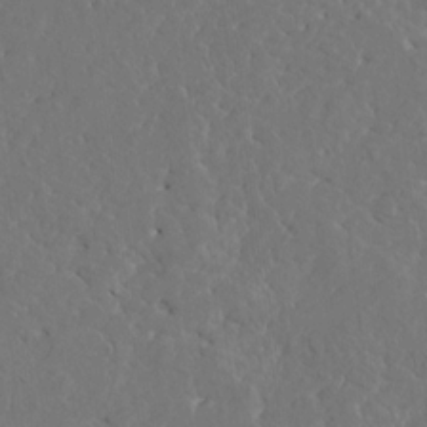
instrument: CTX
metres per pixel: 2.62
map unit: HNhu
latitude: 7.0458
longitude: -4.8758
